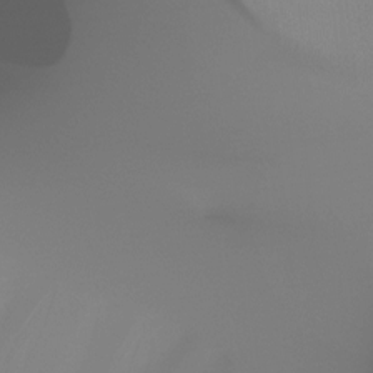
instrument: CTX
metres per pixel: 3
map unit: Ht
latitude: -17.0109
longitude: -46.8002
